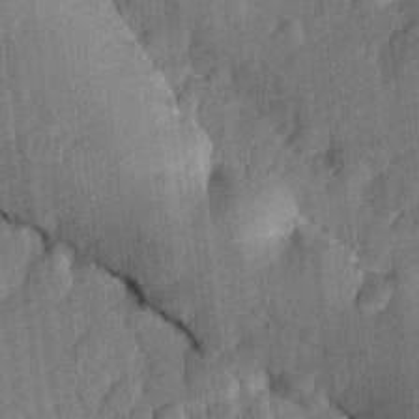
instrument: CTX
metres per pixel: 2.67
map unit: lHvf
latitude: 21.7072
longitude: 144.8597
